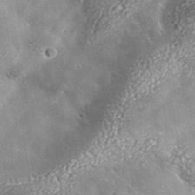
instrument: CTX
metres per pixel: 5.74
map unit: lHvf
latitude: 37.6883
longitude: -87.8772
